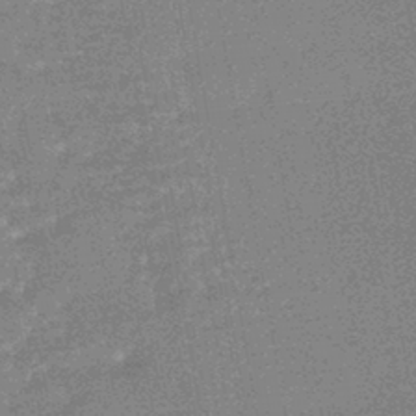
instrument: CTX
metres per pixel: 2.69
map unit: HNhu
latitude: -43.2753
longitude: 99.3509
